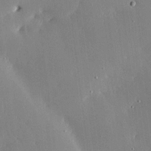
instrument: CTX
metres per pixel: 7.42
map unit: Ave
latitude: 16.7435
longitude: -139.3859
